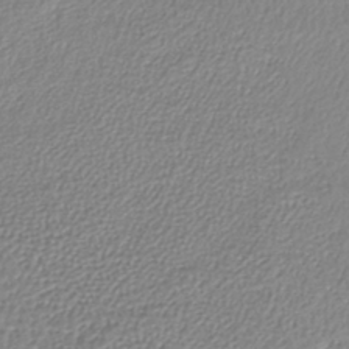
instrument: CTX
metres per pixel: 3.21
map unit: lHb
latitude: -41.2565
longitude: 72.0850
